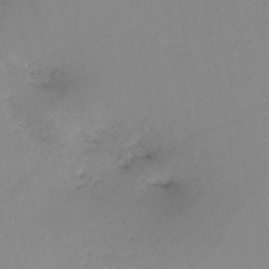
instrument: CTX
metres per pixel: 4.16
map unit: HNb
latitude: -44.7652
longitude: -42.8191
